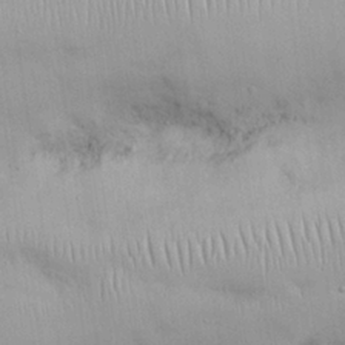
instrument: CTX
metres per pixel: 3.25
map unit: Nhu
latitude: 25.8961
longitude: -70.3845
